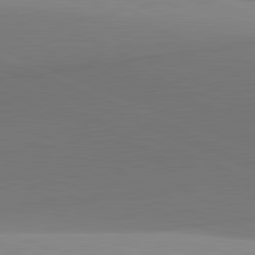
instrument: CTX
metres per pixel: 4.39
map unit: lApd
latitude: 81.8772
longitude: 142.4062
